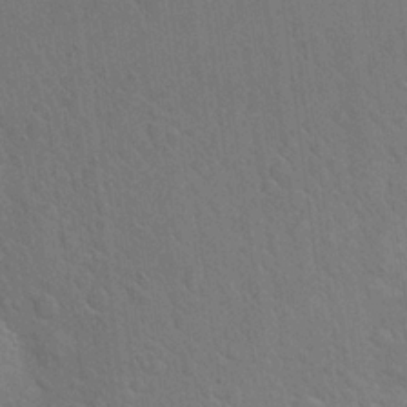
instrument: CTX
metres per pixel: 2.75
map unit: Hto
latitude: 20.8569
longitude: -54.4790
